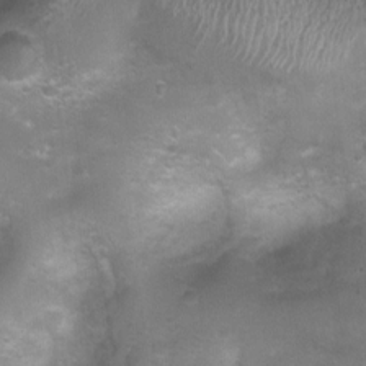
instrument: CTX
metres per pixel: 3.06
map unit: Ht
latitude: 4.4601
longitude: -20.7435
